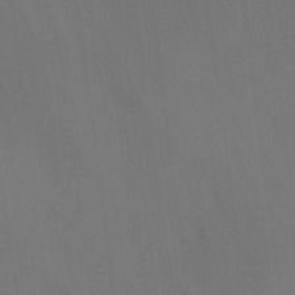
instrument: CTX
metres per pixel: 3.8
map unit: Hve
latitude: 13.1025
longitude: -90.1578
